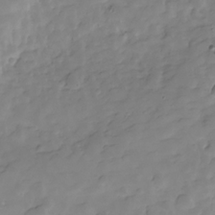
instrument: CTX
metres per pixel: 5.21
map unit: Hve
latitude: -29.2754
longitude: 91.7289
